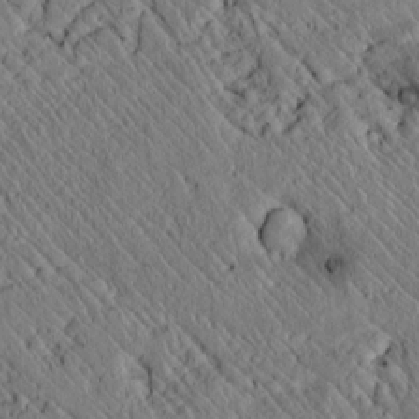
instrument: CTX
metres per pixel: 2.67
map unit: lAvf
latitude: 7.1403
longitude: 159.6532
